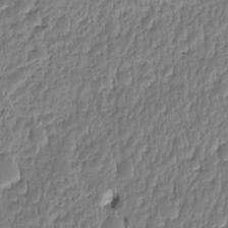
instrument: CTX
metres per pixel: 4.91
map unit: eHh
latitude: -1.7478
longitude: 14.6708
